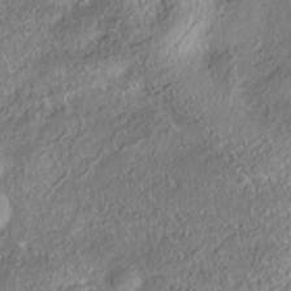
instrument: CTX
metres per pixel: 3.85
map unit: Nhe
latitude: -38.2929
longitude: 138.3495
